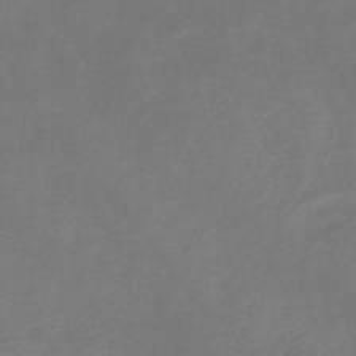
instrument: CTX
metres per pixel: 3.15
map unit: lHb
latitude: -37.3131
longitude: 72.9353
